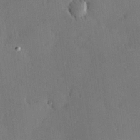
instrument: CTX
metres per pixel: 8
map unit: Hve
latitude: 25.0080
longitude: -93.1592
